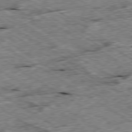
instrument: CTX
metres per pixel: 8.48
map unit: Ap
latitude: -79.7855
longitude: -86.3467
